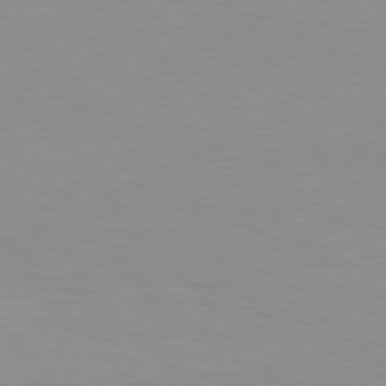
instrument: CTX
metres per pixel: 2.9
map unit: Hpe
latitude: 76.5356
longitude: -155.1970
